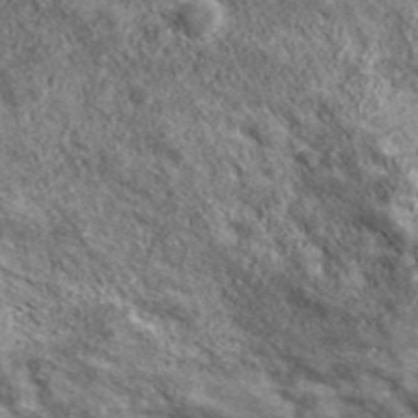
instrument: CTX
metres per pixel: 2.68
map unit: eHh
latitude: 43.2159
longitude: -88.5357
